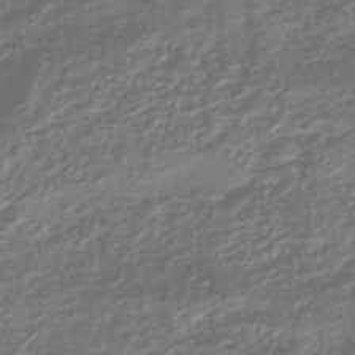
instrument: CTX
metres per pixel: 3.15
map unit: HNhu
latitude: -44.9731
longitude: 98.1795
